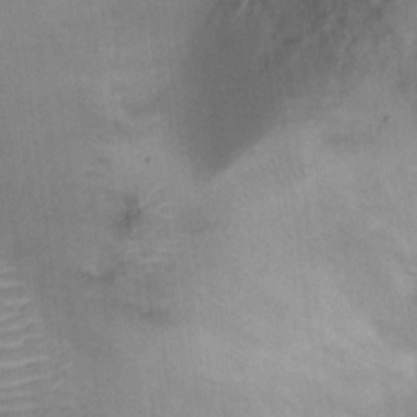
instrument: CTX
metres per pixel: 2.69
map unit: Ht
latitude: 13.7072
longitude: -40.3278
